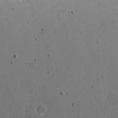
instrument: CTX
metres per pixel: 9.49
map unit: eHh
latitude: 22.1767
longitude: -68.2523
